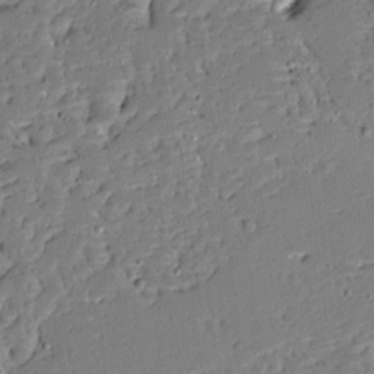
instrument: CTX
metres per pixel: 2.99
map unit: Ave
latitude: 13.0270
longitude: -137.8961
